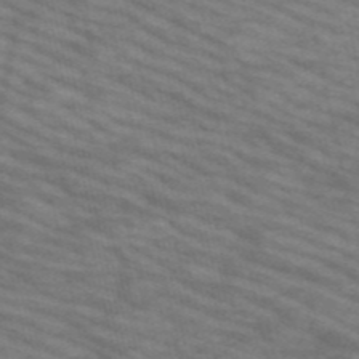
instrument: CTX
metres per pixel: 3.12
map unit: HNb
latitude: -53.7666
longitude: -44.9513
